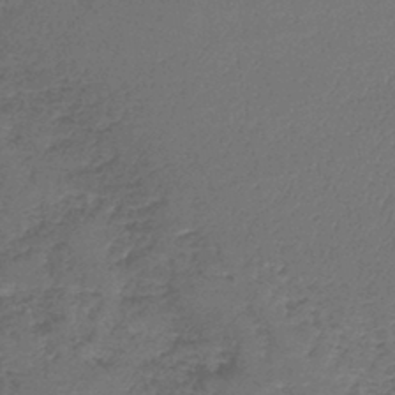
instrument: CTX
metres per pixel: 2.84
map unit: lHb
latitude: -43.8044
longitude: 61.3510
